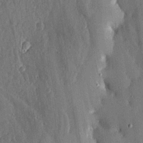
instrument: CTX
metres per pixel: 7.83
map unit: lHvf
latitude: 19.0458
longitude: -116.7624
